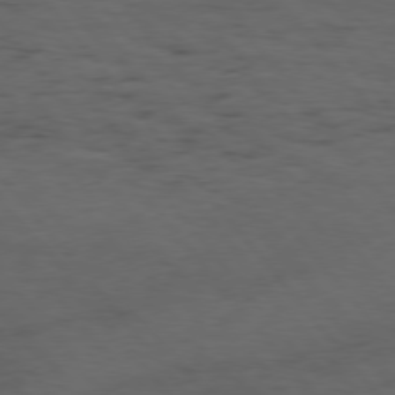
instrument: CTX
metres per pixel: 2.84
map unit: Hpe
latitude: 75.3482
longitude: -145.7827
